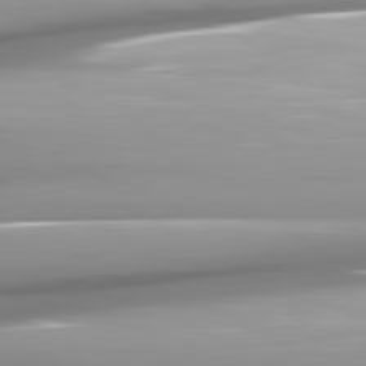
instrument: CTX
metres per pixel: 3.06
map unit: lApd
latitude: 81.8961
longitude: -146.2145
